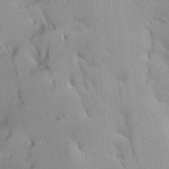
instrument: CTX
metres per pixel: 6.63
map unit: Ave
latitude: 9.6505
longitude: -102.8758
